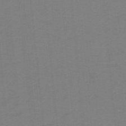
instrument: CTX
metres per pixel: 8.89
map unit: lHb
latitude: -40.9542
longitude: 54.4062
